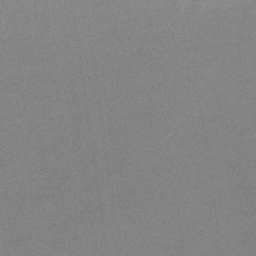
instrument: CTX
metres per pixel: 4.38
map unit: eHb
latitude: -33.6533
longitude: 68.0094
